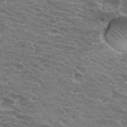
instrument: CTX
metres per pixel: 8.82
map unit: Hto
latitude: 33.2159
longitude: -43.4049
